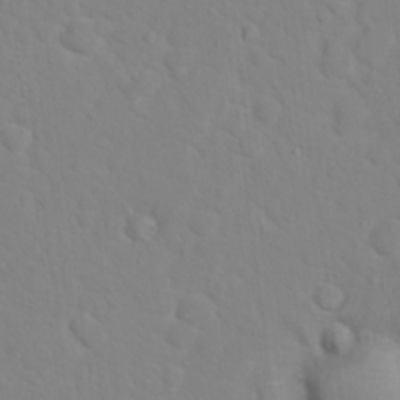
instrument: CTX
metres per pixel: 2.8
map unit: Hto
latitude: 17.6505
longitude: -36.2523
